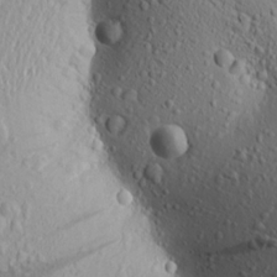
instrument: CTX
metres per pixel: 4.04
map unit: Aa
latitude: 18.3467
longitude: -147.8017
